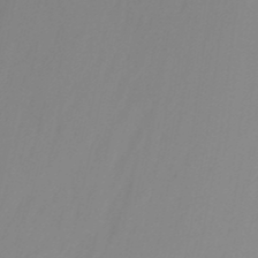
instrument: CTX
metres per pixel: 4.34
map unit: Ht
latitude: -14.6519
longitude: -55.8394
